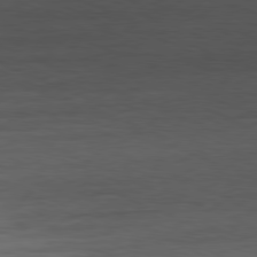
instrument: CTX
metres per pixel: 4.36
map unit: Ap
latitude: -81.5588
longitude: -81.4993
